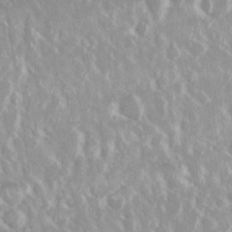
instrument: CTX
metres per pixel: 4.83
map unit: Nhu
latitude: 29.2348
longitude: -61.1214
